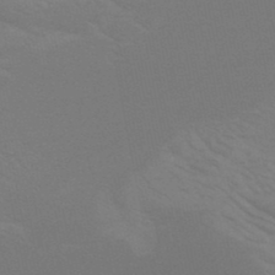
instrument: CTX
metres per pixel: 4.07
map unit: HNb
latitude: -48.6330
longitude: -49.9528
